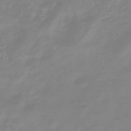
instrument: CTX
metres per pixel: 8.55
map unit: eHb
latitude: -45.5399
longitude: 82.5763
